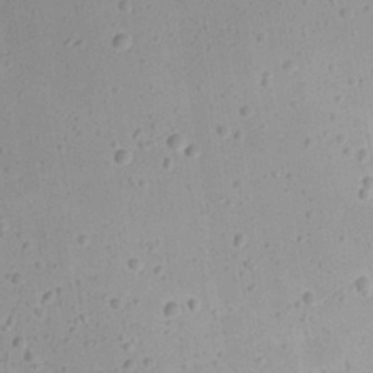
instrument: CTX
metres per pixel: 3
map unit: Nhu
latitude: 24.5545
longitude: -72.9514
